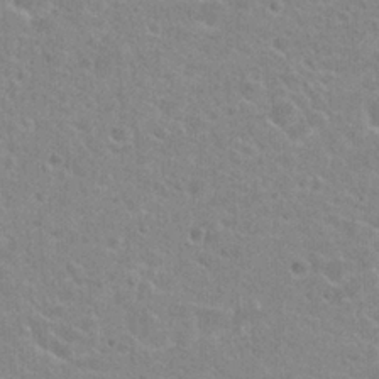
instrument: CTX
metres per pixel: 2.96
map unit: Hto
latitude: 23.0647
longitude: -43.9906
